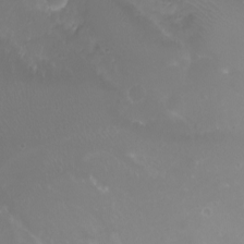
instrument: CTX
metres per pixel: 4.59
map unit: Nhu
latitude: -8.4440
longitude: -71.2537
